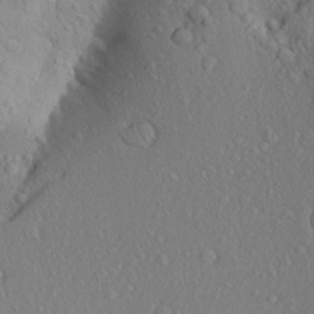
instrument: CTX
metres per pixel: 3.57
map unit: Aa
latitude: 23.6505
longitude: -146.2523
